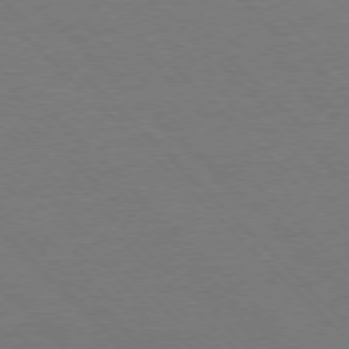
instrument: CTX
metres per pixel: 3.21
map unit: Ap
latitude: -77.5021
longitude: -85.8017
